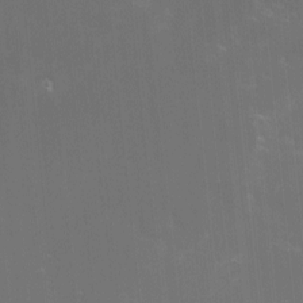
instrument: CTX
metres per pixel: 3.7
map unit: lHvf
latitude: -13.7289
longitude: -100.9892
